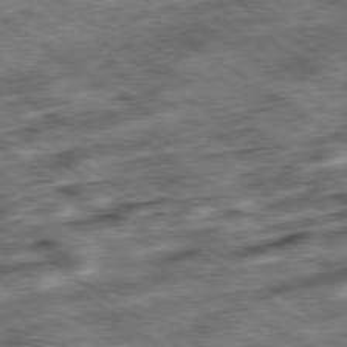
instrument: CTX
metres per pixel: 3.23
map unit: Ap
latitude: -79.6344
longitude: -50.4412
